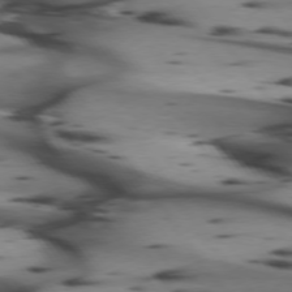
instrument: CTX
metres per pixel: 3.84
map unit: lApd
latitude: 74.4601
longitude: -64.8758
